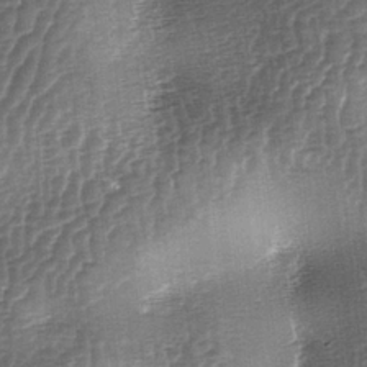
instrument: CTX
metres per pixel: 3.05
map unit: lAa
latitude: -5.5777
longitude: -128.1767
